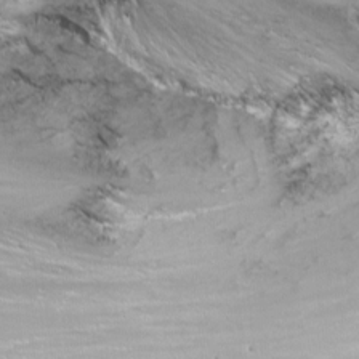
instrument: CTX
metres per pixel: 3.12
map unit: Nhu
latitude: -11.3699
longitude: -64.6113
